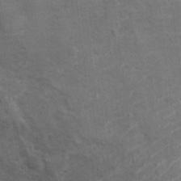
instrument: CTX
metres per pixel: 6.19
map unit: Ht
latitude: 11.2159
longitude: -39.7072
